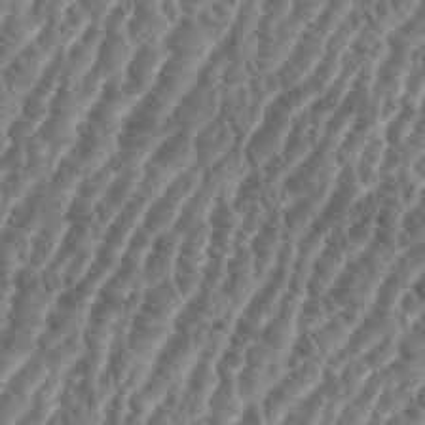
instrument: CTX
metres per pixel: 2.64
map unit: eHh
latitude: 36.9136
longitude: -136.3279
